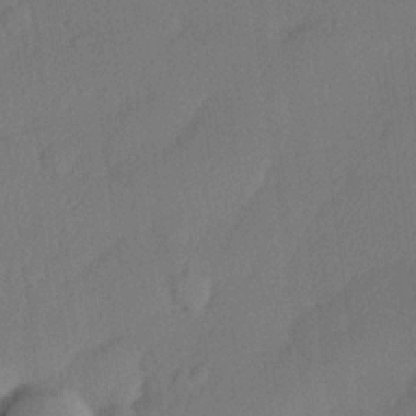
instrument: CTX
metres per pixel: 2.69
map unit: lHvf
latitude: 21.1026
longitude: 140.9731
